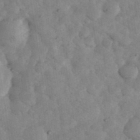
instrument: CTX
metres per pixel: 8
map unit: eHh
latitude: 35.1592
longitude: -68.8002
